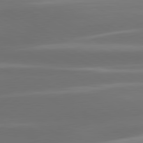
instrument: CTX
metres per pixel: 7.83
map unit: lApd
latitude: 80.6301
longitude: -139.2915
